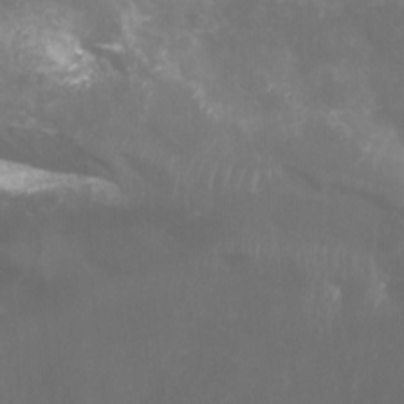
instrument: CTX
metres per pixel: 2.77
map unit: Ht
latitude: -4.8030
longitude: -63.1403
